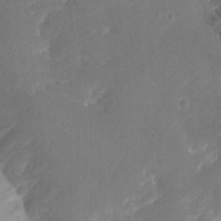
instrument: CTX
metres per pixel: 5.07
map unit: Htu
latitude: -12.2362
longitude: -74.1767
